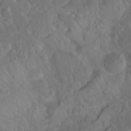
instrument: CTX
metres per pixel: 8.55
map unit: Ht
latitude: -0.5952
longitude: -45.6316
